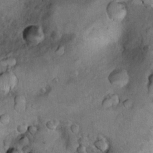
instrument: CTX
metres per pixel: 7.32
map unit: Nhu
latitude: 10.2523
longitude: -24.3845
